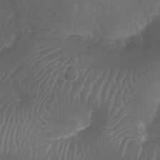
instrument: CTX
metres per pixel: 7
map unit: Ht
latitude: -12.1606
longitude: -43.4427
